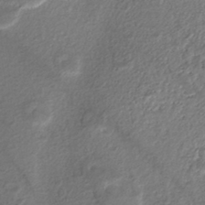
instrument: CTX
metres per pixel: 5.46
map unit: ANa
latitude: -44.8219
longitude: 106.3118
